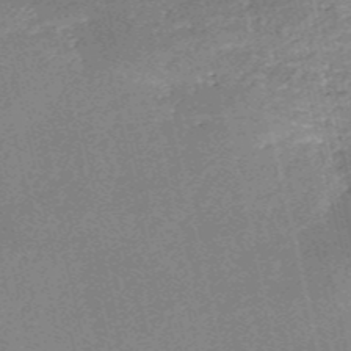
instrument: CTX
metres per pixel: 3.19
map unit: HNb
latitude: -53.5021
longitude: -40.3467
